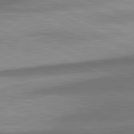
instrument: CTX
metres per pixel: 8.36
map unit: lApd
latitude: 81.5182
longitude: 139.5210
